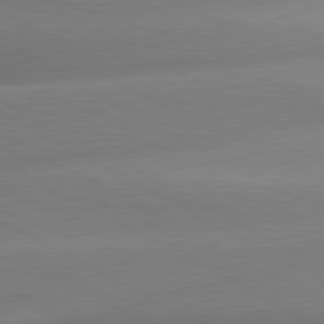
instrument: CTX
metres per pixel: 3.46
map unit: lApd
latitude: 80.4223
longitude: -158.4034
